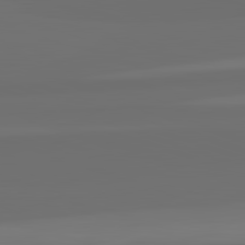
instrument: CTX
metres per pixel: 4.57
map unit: lApd
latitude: 82.8002
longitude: 163.3131
